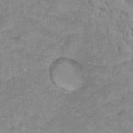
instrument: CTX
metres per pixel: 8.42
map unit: Hto
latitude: 17.5749
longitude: -34.8569
